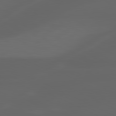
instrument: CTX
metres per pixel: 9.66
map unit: lApd
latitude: 80.0444
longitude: -116.8947
